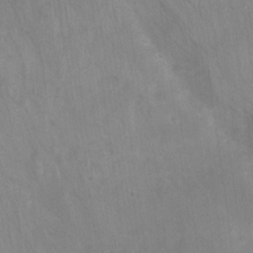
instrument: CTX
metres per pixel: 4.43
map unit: Nhu
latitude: -7.8989
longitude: -41.5938
